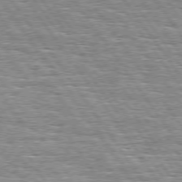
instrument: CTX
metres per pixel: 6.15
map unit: Hpe
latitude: 74.5735
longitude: -137.7639
